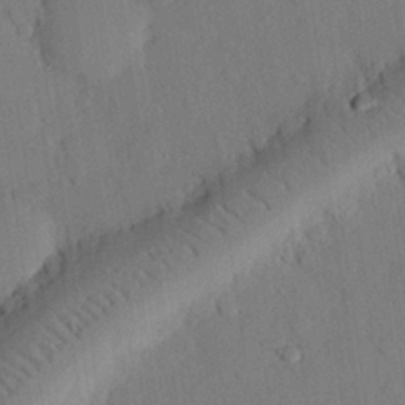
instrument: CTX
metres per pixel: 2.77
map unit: eHh
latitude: 26.4412
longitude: -80.1956
